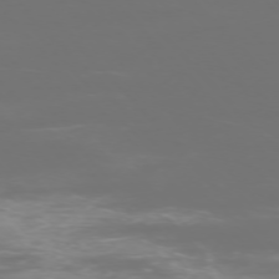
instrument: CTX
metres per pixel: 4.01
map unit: Ap
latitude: -75.5777
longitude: -75.4615
